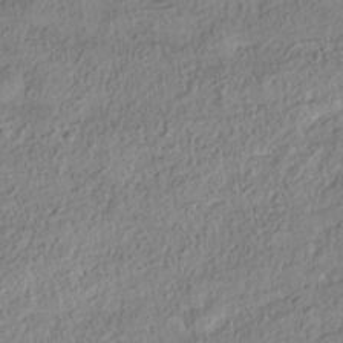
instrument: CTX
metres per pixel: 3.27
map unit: Nhe
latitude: -38.5196
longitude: 138.3307
